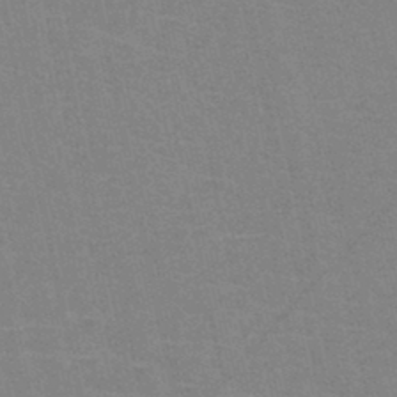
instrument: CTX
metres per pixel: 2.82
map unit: HNb
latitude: -45.7100
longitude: -41.8961
